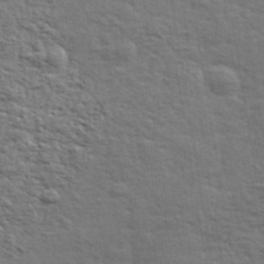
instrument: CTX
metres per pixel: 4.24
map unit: eHh
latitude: 36.7246
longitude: -81.6505
